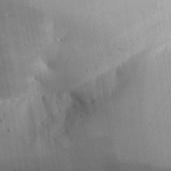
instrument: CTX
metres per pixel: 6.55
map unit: Aa
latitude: 32.1767
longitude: -144.4412
